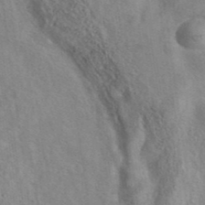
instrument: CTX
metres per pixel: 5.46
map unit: eAb
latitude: 40.7057
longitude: 103.4832
